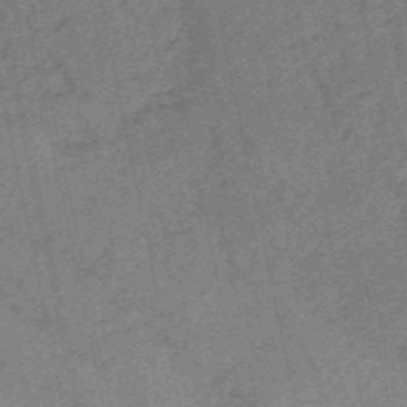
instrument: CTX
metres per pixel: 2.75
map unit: HNb
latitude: -53.6155
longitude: -47.3482
